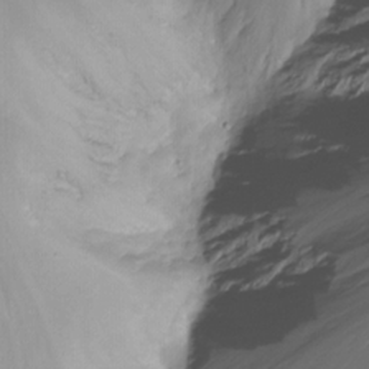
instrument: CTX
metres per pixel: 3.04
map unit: Nhu
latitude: -13.4643
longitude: -62.4034
